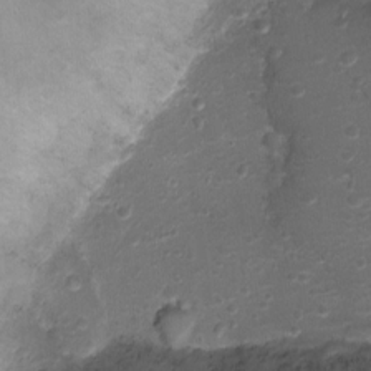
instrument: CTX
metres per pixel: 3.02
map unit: Ht
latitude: 1.2348
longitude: -25.4426
